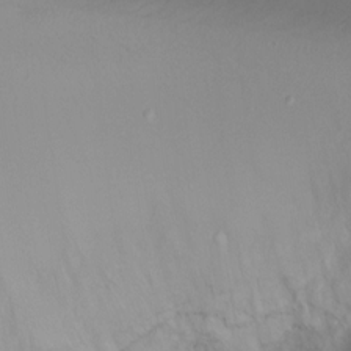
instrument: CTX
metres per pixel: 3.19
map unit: Ht
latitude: -8.0850
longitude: -29.8394
